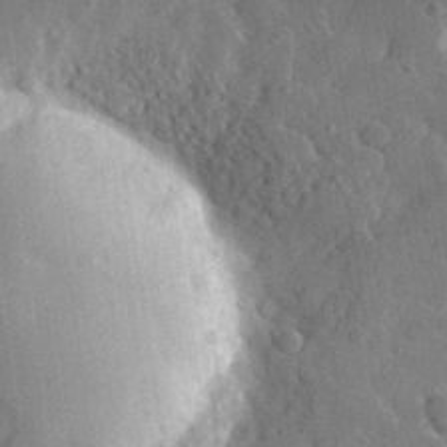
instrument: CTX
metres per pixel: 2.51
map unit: lHvf
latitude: 33.0081
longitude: -86.2333
